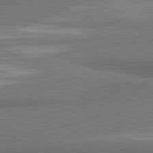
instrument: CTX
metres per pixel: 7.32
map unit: lApd
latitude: 81.5938
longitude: 170.5007
